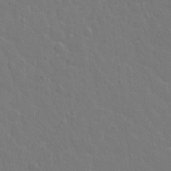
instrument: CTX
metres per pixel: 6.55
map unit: Hto
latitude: -3.5210
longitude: -35.6127
